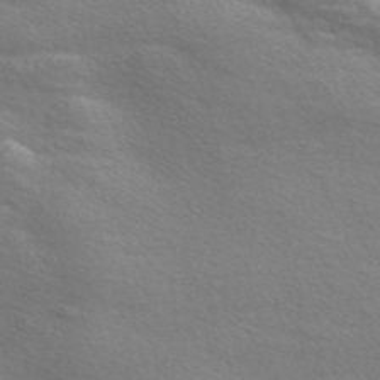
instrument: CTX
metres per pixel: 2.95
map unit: Nve
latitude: -56.8975
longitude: 60.4062
